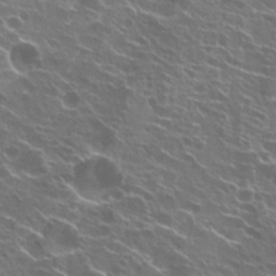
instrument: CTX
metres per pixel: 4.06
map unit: Hto
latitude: 22.5168
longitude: -40.4034
